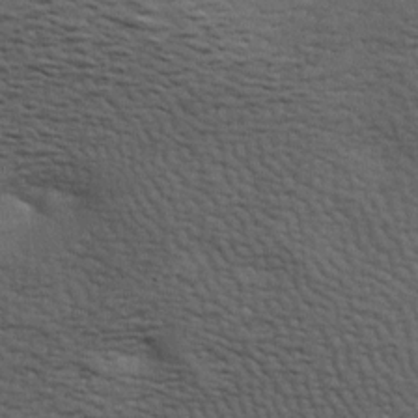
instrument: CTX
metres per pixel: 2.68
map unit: lAa
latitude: -7.5210
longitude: -125.3860
